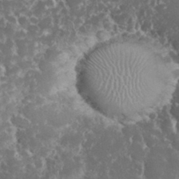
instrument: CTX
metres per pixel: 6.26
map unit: eHh
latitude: 33.0081
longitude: -62.2712
